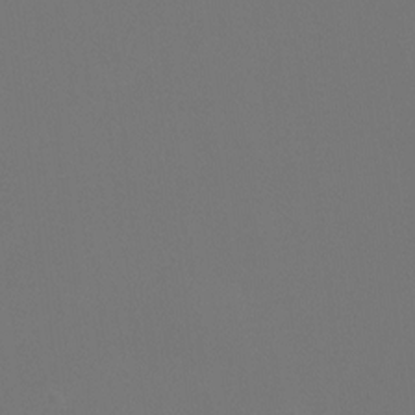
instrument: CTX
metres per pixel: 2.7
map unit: Htu
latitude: -13.5021
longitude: -48.4034
